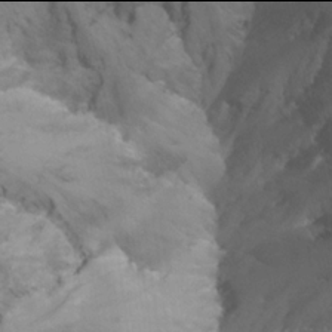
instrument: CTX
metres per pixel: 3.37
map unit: Ht
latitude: -2.0094
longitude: -33.8394
